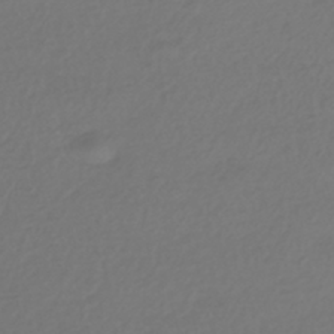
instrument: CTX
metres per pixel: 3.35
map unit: HNhu
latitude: -42.5573
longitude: 96.8786
